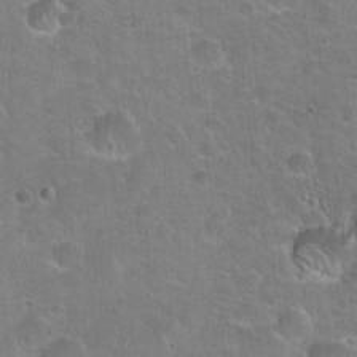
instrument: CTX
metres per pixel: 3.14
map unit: Hto
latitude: 22.3656
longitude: -51.3292
